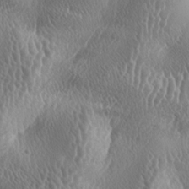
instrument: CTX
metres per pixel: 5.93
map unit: lAa
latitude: -5.9178
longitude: -128.6868
